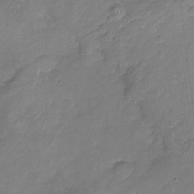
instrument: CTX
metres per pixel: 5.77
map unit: Nhu
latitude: -17.6722
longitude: -57.2725
